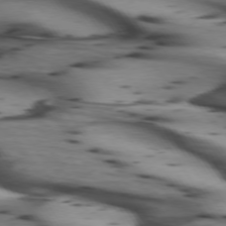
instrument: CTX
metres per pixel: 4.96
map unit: lApd
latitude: 74.1767
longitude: -64.1389
